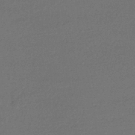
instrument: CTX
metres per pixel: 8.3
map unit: HNhu
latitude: -42.4062
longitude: 95.5966
